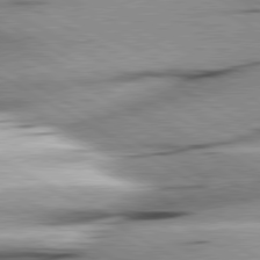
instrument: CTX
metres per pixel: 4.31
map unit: lApd
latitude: 80.3089
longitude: -157.0647
